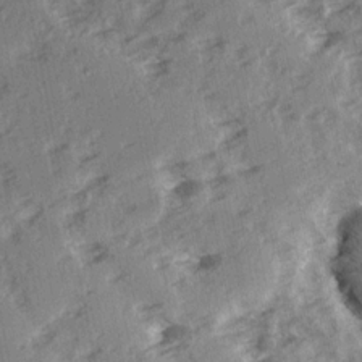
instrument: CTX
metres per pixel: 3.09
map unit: Ave
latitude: 15.0837
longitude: -104.4034
